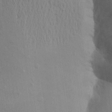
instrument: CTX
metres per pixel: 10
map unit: Aa
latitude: 18.6301
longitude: -149.2726
